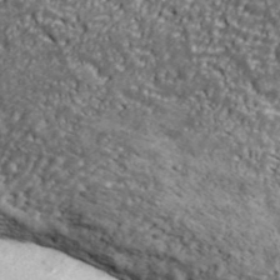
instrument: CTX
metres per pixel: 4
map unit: Ave
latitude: 40.9702
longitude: -112.8002
